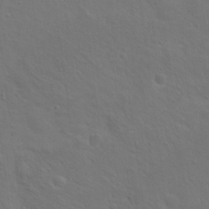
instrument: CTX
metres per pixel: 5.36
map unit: Nhu
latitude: 18.3467
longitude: -33.8583
